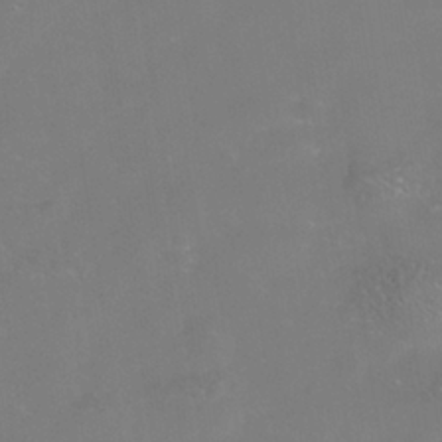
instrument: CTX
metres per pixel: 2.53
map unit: Nhe
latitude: -38.6897
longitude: -119.8205
